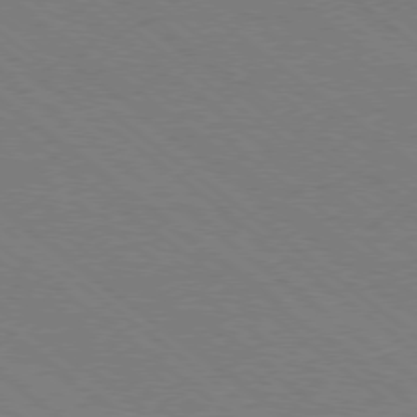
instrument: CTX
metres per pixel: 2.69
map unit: Ap
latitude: -78.7274
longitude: -83.4993
